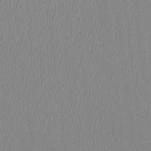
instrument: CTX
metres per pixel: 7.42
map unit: HNhu
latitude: -0.0283
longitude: -0.8947
